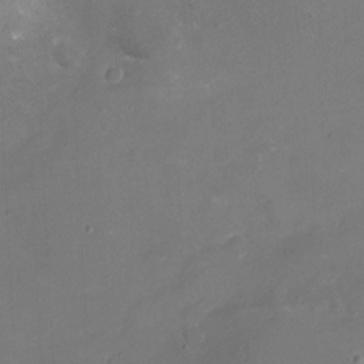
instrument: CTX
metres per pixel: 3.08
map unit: Nhu
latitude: -16.0850
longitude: -57.9150
